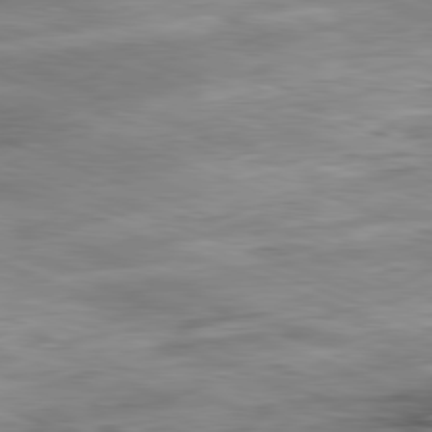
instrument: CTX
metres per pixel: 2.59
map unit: Ap
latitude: -81.9367
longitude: -81.9150
